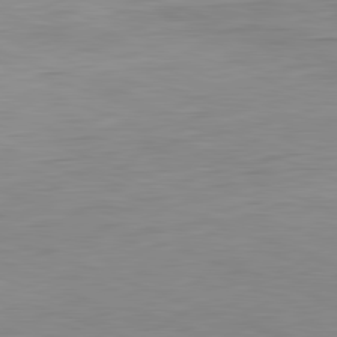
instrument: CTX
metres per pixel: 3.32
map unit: Hpe
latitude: -81.9367
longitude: 9.9745
